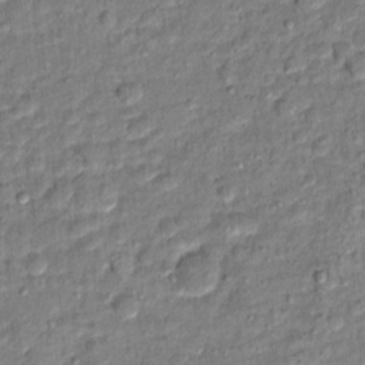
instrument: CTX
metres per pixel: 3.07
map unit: Hto
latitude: 12.2523
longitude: -37.9528
